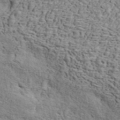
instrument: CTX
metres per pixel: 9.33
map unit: ANa
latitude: 42.4979
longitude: 47.3698
